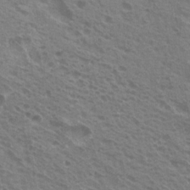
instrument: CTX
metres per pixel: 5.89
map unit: Nhu
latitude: 20.3090
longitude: -30.7813
